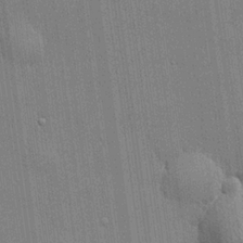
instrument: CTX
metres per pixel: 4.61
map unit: lHvf
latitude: 20.9892
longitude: 143.1431
